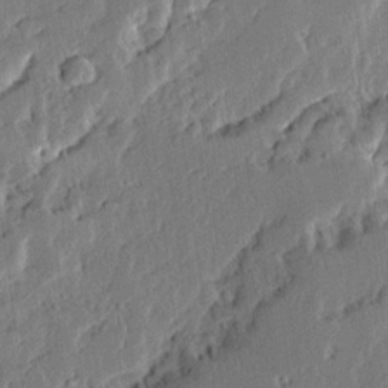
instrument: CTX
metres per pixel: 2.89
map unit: Ave
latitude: 14.5735
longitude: -137.1403
